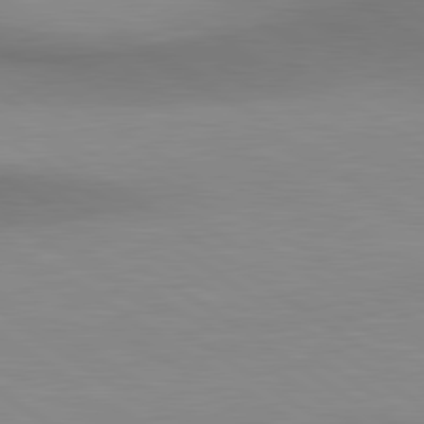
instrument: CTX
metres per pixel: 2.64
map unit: lApd
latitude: 80.6113
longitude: 161.3132
